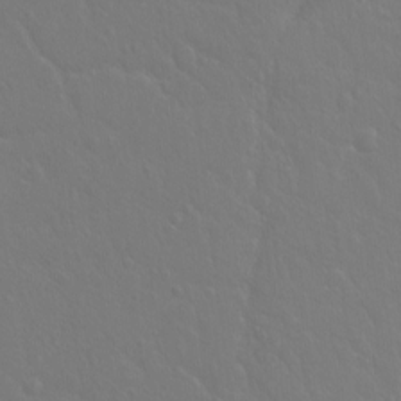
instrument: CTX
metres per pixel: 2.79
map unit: Hto
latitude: -3.2753
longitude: -35.2726
